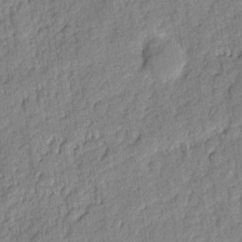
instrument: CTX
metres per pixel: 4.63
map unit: eHh
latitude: 6.6490
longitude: -75.8017
